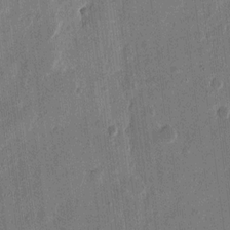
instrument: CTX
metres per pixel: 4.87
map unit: eHh
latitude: 12.7058
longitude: -68.6113
